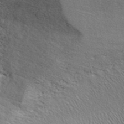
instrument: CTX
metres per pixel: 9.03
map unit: ANa
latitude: 42.4412
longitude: 54.9353
